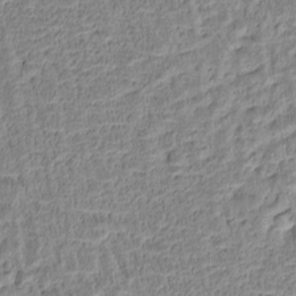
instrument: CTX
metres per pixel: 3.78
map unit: Htu
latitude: -4.6518
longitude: 173.1431
